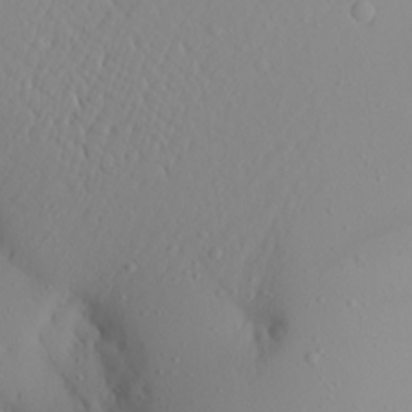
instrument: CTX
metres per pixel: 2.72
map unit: Aa
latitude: 21.6694
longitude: -145.7827
